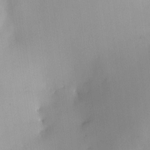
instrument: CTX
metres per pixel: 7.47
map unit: HNhu
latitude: 8.1200
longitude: 8.4062
